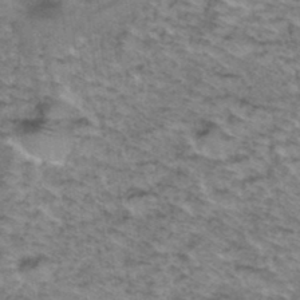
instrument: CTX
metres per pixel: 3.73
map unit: Hto
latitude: 37.3860
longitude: -46.8947
